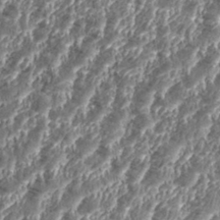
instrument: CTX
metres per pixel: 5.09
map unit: eHh
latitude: 35.4048
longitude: -137.1403
